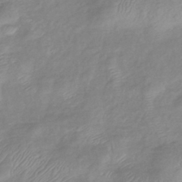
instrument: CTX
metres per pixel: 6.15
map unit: eHb
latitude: -40.7652
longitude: 81.5777
